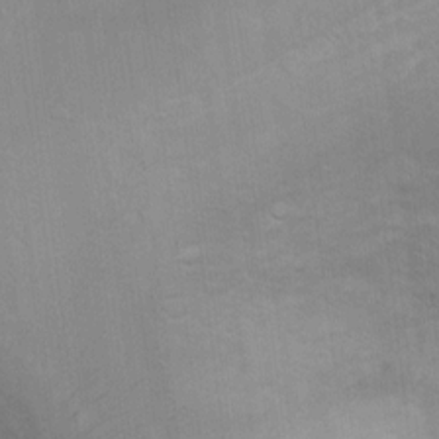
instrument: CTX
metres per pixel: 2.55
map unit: Ht
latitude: 7.7639
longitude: -36.7435
